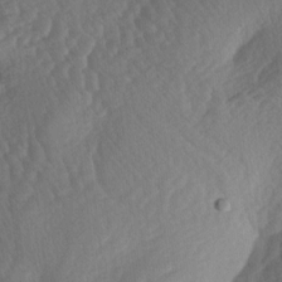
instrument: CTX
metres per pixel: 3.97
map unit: lAa
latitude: -3.6910
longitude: -127.2915
